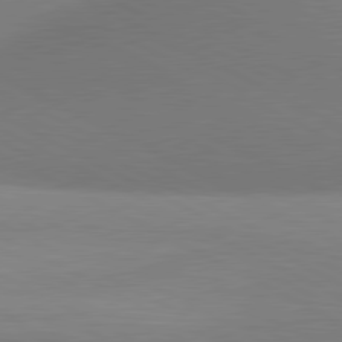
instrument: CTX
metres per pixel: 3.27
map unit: lApd
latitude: 80.8191
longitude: 128.9542
